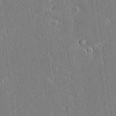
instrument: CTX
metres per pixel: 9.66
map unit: lAvf
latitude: 14.9136
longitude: -128.6112
